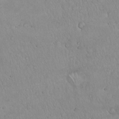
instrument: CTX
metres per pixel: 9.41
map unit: Hto
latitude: 17.3104
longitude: -59.0459
